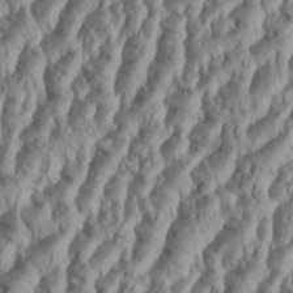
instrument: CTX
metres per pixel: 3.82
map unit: Aa
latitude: 34.3656
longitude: -136.9703
